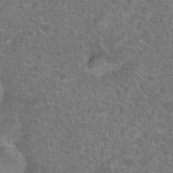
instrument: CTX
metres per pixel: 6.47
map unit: Hto
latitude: 19.4804
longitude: -43.6505
